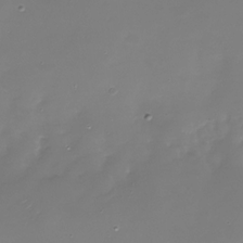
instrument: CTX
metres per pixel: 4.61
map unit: Nhu
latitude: -28.6330
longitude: -68.1956
